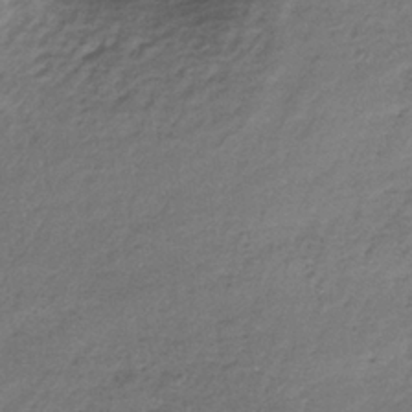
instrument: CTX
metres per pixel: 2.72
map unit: lHb
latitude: -35.5021
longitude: 62.3873
